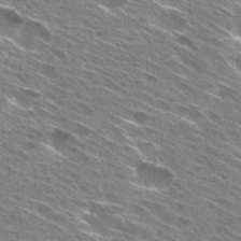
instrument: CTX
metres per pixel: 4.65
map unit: Hto
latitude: 28.5923
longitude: -44.4412
